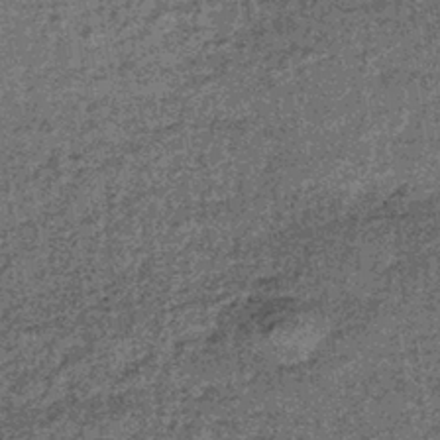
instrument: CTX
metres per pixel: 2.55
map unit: lHb
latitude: -38.9730
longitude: 66.7841
